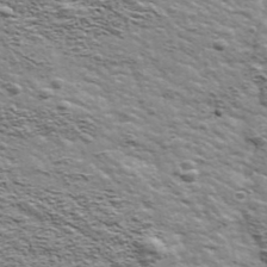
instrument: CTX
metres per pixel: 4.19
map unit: Ave
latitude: 41.4804
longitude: -109.0647
